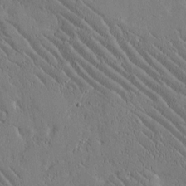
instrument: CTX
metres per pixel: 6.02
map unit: Htu
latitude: -2.1983
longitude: 175.7099
